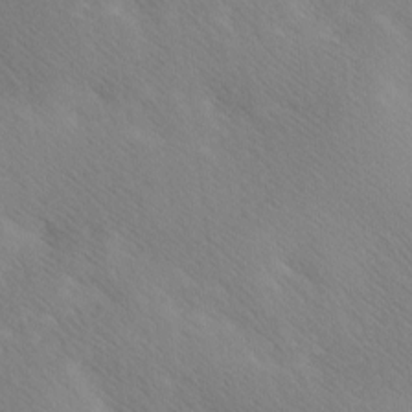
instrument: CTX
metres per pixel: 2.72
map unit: Ave
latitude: 0.3845
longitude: -114.5734
